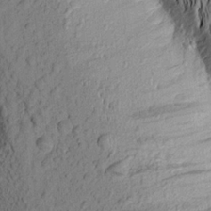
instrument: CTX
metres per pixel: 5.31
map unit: Aa
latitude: 16.3656
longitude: -147.0270
